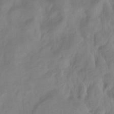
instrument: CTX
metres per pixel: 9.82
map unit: HNhu
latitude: -27.8800
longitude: 74.5574
